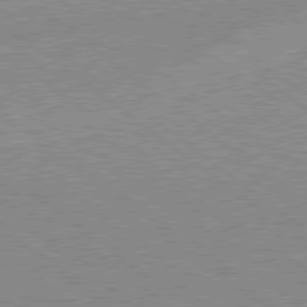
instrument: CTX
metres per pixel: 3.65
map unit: Hpe
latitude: 78.7813
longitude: -144.6490
